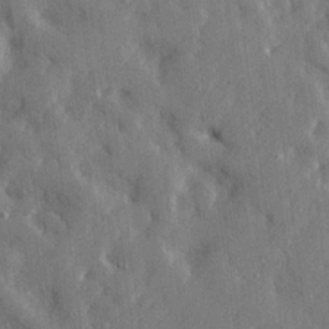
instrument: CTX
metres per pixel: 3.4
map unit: lHvf
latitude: 23.8394
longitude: 143.1809
